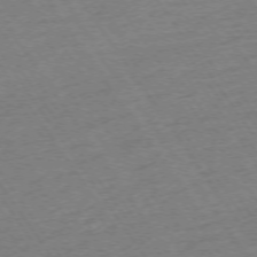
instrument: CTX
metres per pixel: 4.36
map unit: Ap
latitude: -74.1228
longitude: -83.2537
